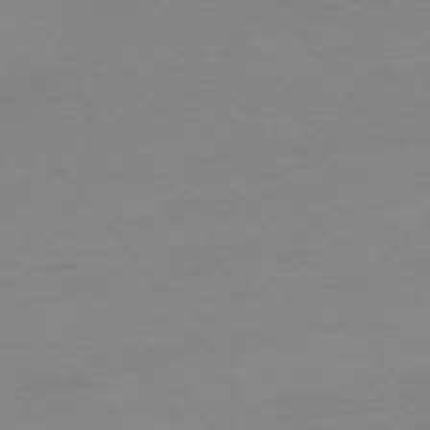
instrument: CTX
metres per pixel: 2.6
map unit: Ap
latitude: -74.8786
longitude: -83.3103
